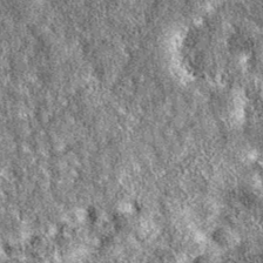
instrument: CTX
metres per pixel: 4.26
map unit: eAb
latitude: 36.6112
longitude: 105.8989
